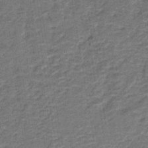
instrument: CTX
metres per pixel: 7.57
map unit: HNb
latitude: -39.7478
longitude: 50.8219
